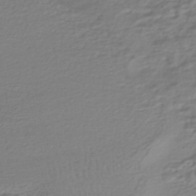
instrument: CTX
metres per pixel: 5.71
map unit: HNhu
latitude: -45.4265
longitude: 96.4062
